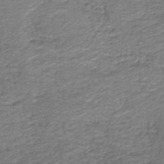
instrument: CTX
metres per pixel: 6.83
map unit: HNb
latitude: -36.7652
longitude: 51.2565
